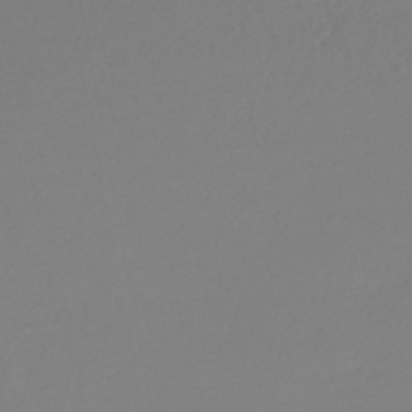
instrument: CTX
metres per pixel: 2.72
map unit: lHb
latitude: -47.2565
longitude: 62.7652
